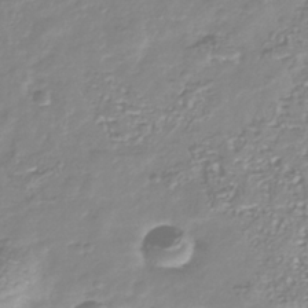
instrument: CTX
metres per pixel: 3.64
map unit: Nhu
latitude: -40.0850
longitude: -81.4426
